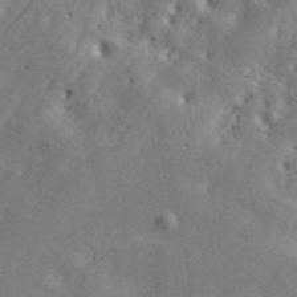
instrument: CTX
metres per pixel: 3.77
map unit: ANa
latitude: 42.5168
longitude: 50.8219
